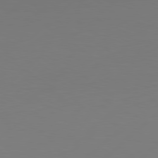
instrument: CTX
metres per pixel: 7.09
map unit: Hpe
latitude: 78.3845
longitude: -127.1214
